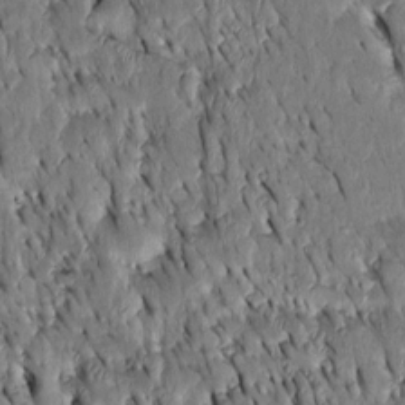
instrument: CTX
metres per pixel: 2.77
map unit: Htu
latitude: -3.6344
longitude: 151.3698
